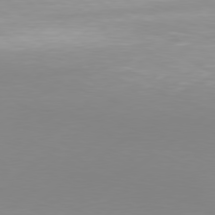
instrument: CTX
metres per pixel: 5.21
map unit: Hpe
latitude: 77.9150
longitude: -130.4979
